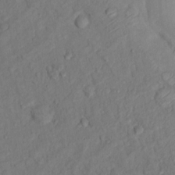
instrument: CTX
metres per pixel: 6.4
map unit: Nhu
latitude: 13.4993
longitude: -29.2915
